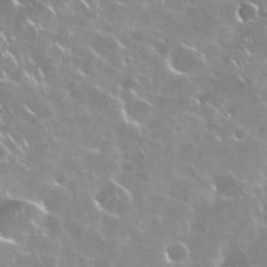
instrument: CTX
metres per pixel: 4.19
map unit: Nhu
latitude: 28.7624
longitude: -60.8758
